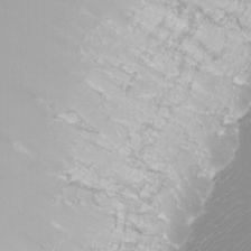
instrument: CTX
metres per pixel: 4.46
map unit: Nhu
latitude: -8.7841
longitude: -82.0633
